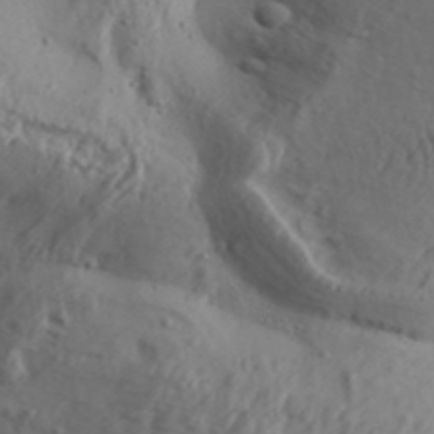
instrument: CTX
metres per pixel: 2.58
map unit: Aa
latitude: 31.3482
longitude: -136.2523
